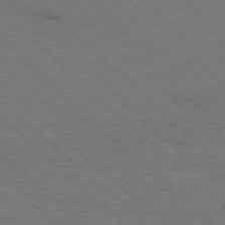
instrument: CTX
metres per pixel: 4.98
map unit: Hpe
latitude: -78.1039
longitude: 15.4455
